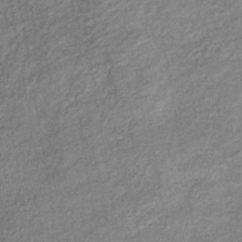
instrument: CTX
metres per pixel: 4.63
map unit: eHb
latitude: -38.7841
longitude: 80.2362
